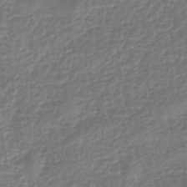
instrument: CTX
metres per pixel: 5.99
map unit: eHb
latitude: -43.5966
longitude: 81.9745
